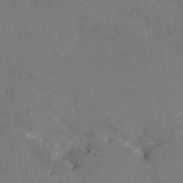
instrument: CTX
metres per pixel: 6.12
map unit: HNhu
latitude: 6.5168
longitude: 3.6154
